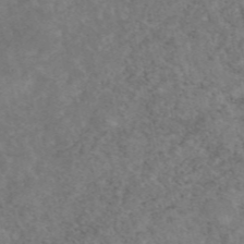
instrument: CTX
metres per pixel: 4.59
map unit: eAb
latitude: 46.5357
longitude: 115.5588
